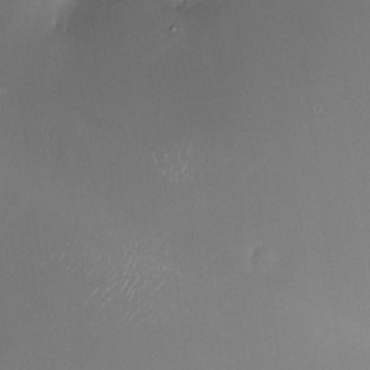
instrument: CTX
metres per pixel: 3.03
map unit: HNhu
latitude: 6.3656
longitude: 9.0675
